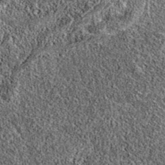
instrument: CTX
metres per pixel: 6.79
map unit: eAb
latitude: 36.2900
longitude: 110.9920
